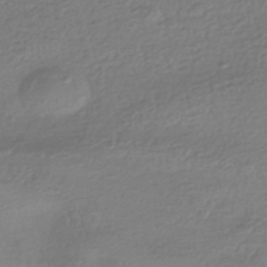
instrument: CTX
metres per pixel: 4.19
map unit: HNhu
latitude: -42.6329
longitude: 97.8611
